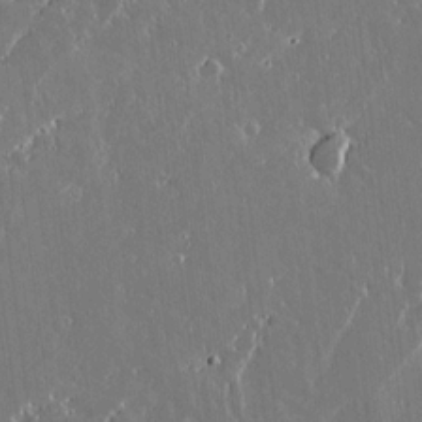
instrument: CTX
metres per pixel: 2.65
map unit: lAvf
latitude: 15.1970
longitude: -129.1403
